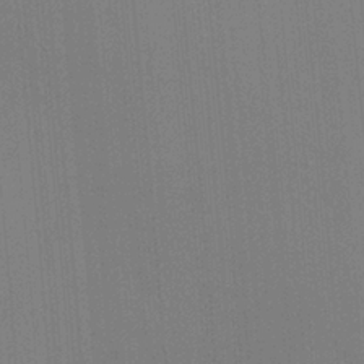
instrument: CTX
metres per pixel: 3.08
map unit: HNhu
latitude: 5.2915
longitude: 8.7085
